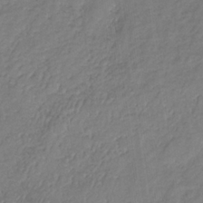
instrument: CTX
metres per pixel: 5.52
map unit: lHb
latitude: -34.6896
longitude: 71.1242
